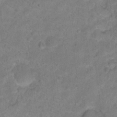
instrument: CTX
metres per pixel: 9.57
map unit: Hto
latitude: 16.9892
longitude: -38.6490
